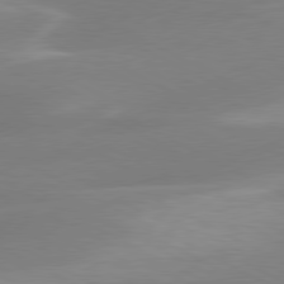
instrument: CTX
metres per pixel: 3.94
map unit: lApd
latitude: 79.6883
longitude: -115.8016
